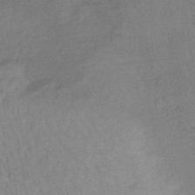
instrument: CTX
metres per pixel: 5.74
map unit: lHb
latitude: -40.8219
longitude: 66.6896
